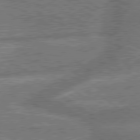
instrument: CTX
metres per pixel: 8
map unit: lApd
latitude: 79.9528
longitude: -168.7813
